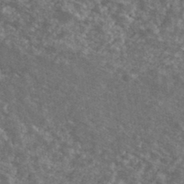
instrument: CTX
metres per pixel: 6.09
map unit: Ave
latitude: 40.2900
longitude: -110.6302
